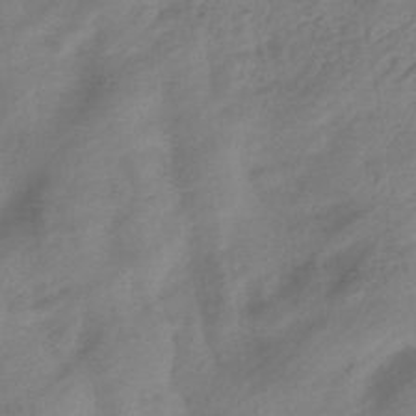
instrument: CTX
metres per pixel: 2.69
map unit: eHb
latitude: -43.6721
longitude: 85.2753
